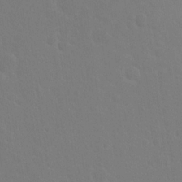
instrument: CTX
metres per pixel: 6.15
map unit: Hto
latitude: 19.5371
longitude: -40.0633
